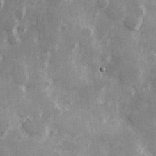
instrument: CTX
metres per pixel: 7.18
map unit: Hve
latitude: 25.7260
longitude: 147.1242
